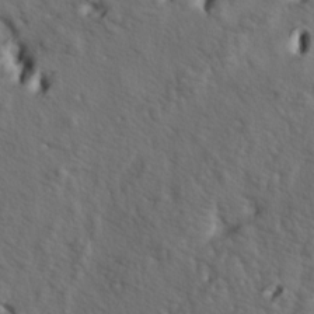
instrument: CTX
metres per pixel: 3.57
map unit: lAa
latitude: -7.2565
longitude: -123.9906
